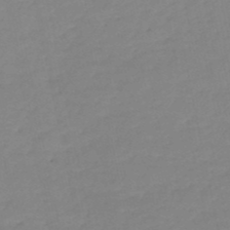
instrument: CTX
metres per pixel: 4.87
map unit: eHh
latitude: -52.5195
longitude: -24.8757
